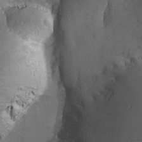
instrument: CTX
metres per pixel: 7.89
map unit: Ave
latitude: -7.2943
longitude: -119.5371
